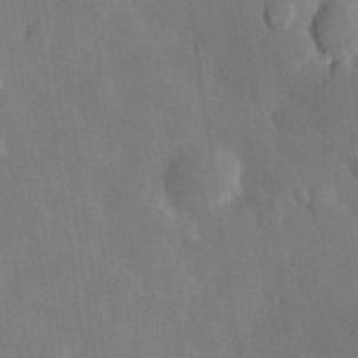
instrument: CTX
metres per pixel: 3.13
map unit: eHh
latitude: 30.4223
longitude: -78.4979
